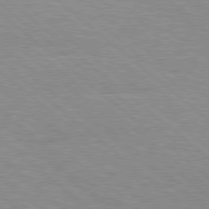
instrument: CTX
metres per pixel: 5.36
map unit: Hpe
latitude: 78.6113
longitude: -140.5167
